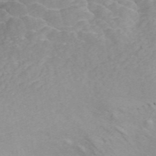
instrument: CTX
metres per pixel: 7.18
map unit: ANa
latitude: 45.6127
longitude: 24.7085
